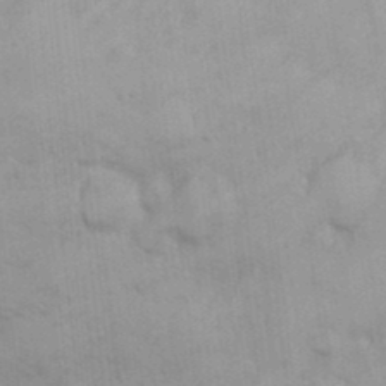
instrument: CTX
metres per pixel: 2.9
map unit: eHh
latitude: 18.0255
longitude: -63.8773
